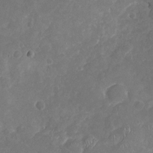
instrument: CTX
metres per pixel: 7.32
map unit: Nhu
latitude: -16.9164
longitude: -57.8961
